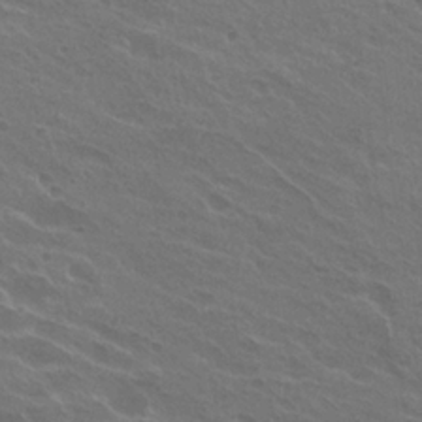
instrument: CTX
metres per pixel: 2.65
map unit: Hto
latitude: 24.8002
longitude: -38.2900
